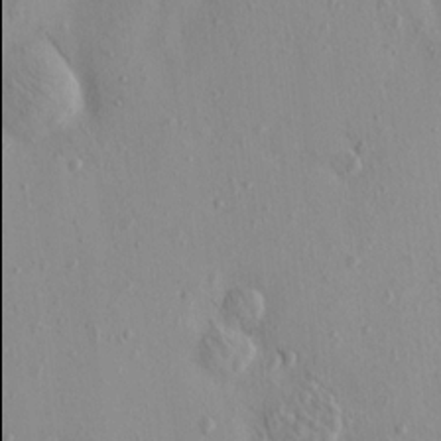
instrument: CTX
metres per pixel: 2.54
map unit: eHh
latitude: -0.4062
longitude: 18.0094
